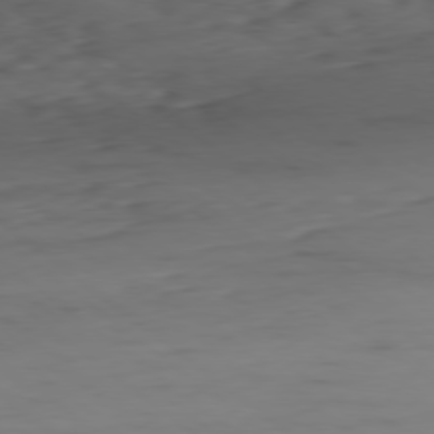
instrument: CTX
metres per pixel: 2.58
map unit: Ap
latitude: -79.0675
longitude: -59.3860
